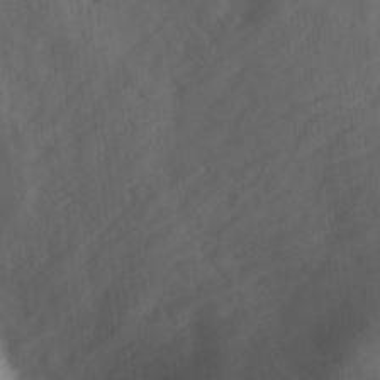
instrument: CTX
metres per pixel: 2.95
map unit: Ave
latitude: 18.4601
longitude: -131.5938
